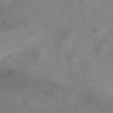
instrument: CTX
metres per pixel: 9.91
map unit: eAb
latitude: 41.6882
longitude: 103.3510
